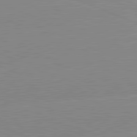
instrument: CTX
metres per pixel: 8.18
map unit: lApd
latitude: 81.6883
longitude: -157.3481
